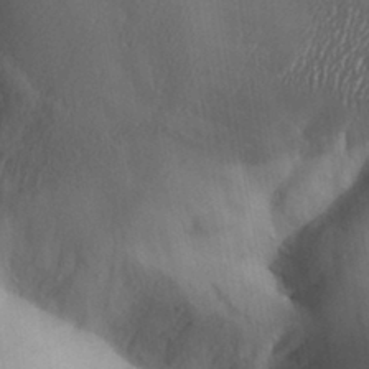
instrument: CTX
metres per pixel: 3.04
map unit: Aa
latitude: 32.2145
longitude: -144.5546
